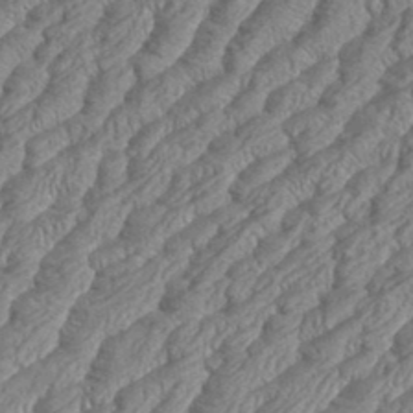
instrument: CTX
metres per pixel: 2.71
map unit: eHh
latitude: 36.8380
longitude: -137.2537
